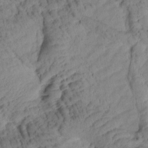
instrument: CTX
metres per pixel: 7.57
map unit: Htu
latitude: 1.1025
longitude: 175.5966
